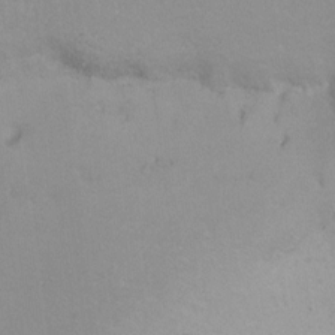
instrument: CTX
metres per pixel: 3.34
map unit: Ht
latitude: 1.1592
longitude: -35.6127
